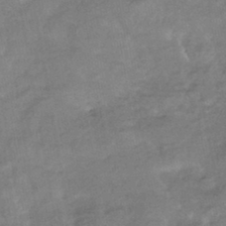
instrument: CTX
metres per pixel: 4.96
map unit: HNhu
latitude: -43.3698
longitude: 94.8974
